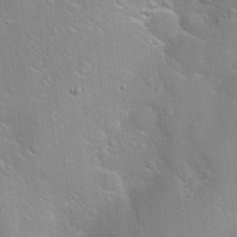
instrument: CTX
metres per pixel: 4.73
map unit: Hto
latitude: 22.0444
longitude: -52.1767
